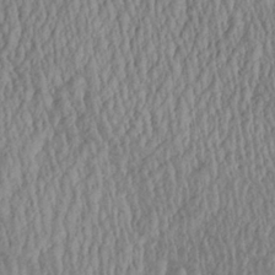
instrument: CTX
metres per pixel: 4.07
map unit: Aa
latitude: 29.3104
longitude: -137.9906
